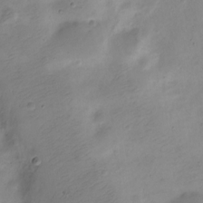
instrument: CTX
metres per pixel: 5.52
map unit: Nve
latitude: -23.7667
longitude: 105.8044
